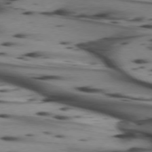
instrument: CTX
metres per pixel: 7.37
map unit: lApd
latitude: 74.5357
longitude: -64.2145
